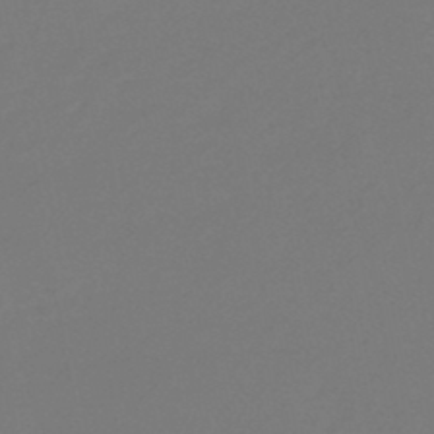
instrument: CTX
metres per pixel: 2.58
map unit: eHb
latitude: -46.5762
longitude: 85.8422
